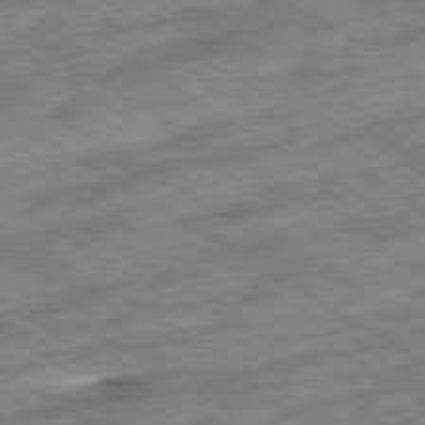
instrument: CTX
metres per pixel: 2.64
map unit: Ap
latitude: -79.8989
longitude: -51.0458
